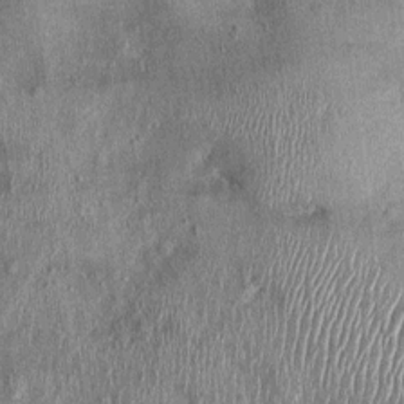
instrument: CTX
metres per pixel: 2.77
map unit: Nhu
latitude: 0.3845
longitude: -16.1955
